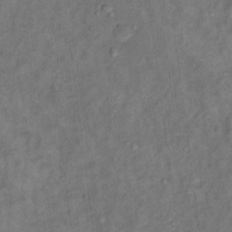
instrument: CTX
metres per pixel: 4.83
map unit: Ht
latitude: 13.5560
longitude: -40.2333
